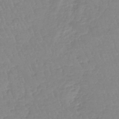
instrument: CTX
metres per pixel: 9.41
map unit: lHb
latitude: -40.4251
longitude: 68.1794
